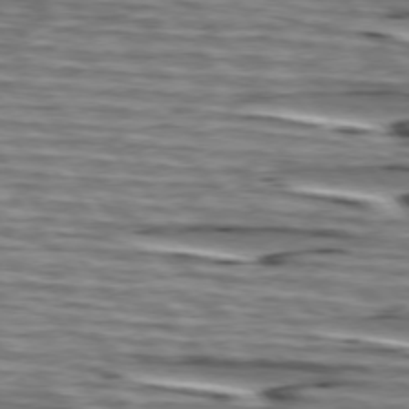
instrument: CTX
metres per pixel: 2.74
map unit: lApd
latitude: 75.1214
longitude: -72.4034
